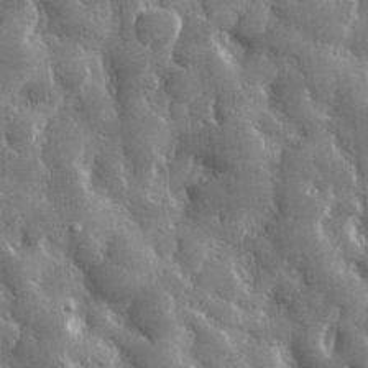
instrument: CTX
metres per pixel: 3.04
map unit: lHvf
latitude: 31.7072
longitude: -92.4412
